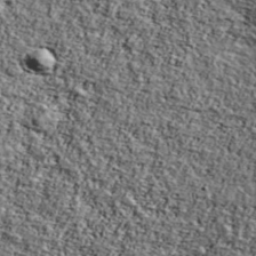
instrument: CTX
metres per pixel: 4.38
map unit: Ave
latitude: 42.7057
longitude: -111.0648
